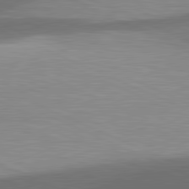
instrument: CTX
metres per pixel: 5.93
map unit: lApd
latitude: 81.4048
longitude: 138.1795
